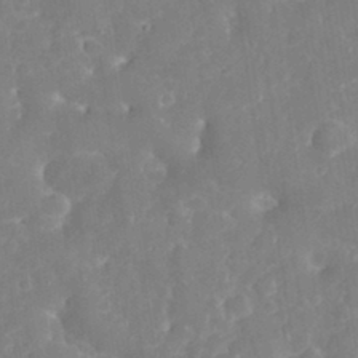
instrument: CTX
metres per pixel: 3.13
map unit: eHh
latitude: 32.0444
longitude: -59.8583
